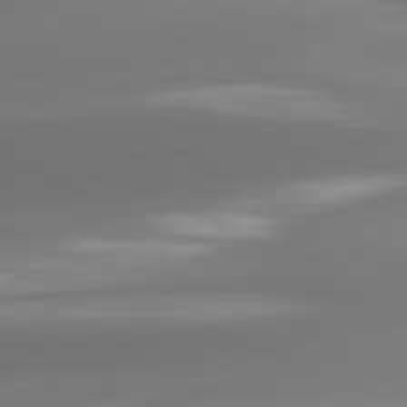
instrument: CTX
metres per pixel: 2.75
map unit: lApd
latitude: 81.7639
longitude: -161.4993
